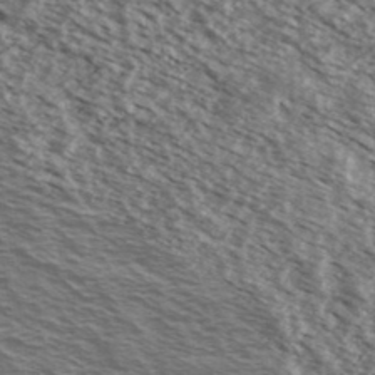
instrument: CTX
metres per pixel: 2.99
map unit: Ave
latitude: 38.3656
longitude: -109.2726
